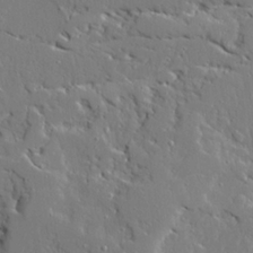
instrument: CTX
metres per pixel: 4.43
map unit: Ave
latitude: 22.8002
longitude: -129.4993
